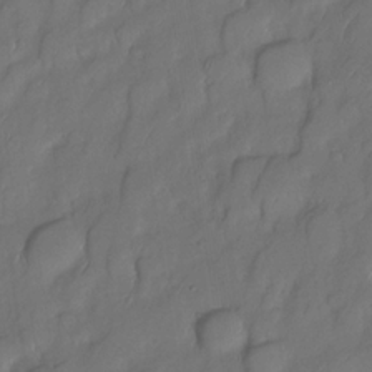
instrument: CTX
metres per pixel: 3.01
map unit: Nhe
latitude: -34.0283
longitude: -142.9892
